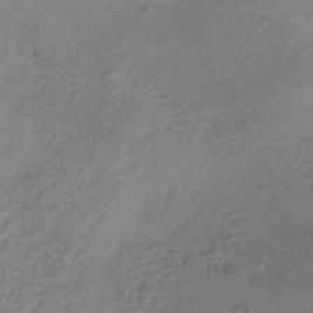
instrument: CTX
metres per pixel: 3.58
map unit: lHb
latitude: -36.1605
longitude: 68.0283
